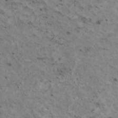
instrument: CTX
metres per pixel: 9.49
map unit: HNhu
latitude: 3.2915
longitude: 4.6518
